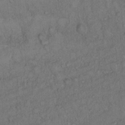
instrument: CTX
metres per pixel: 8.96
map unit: Hto
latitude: 12.8569
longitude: -57.4048
